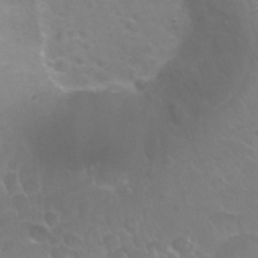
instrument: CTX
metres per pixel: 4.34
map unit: Nhu
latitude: 25.3481
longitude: -53.1025
